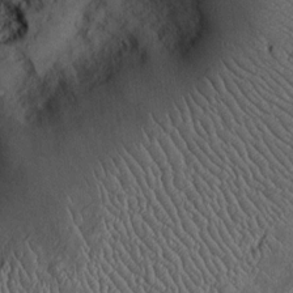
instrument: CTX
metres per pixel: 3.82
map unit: Htu
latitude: -7.7100
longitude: 157.2754
